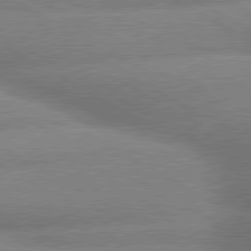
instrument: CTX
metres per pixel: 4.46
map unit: lApd
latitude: 80.0633
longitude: -163.9528
